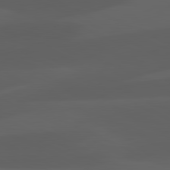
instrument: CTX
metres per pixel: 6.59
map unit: lApd
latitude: 81.4048
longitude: 123.8423
